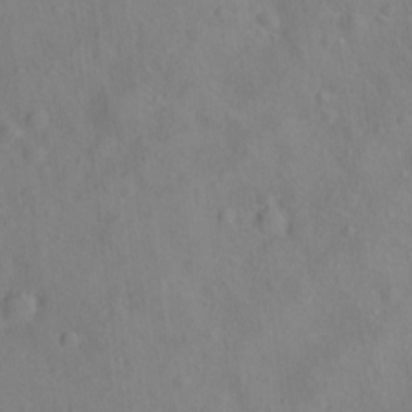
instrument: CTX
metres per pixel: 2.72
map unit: Ht
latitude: 13.0081
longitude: -41.5182
